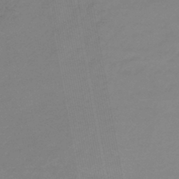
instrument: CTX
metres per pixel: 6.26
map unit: lHb
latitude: -44.8786
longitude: 61.1431
